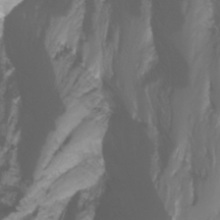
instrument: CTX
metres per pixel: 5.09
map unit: Nhu
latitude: -10.4440
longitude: -68.2711
